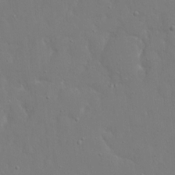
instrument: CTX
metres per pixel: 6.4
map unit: eHh
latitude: 16.5168
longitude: -71.5749
